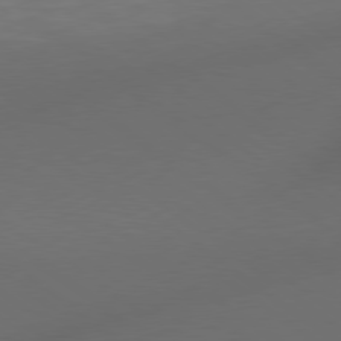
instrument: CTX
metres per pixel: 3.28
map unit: Hpe
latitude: 78.5168
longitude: 174.9352
